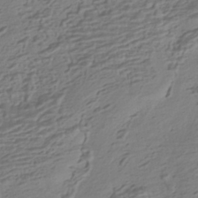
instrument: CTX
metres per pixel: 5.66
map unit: HNhu
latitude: -42.7841
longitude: 100.8974
